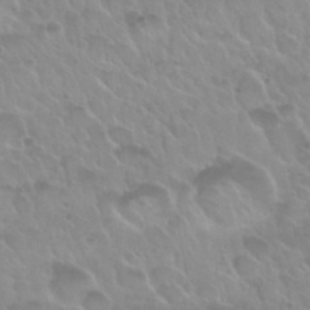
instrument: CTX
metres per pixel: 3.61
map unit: Nhu
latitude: 30.1389
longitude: -54.7435
